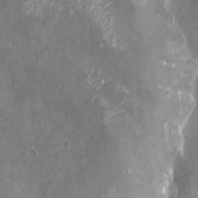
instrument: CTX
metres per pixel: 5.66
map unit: Nhu
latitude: -25.3698
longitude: -56.8191
